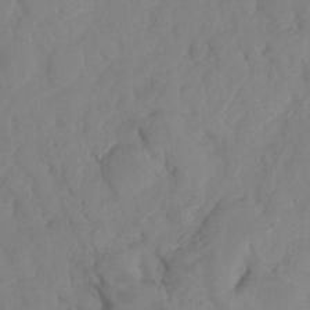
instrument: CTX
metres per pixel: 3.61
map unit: HNhu
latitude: -23.9367
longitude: 49.7289
